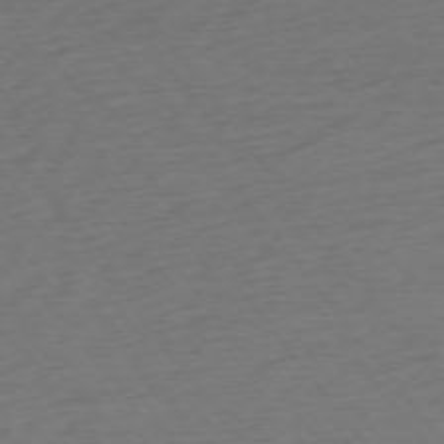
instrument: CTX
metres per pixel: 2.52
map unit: Ap
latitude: -75.0109
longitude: -71.0647
